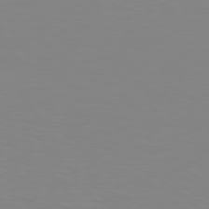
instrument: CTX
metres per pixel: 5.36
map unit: Hpe
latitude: 78.4979
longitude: -145.3481
